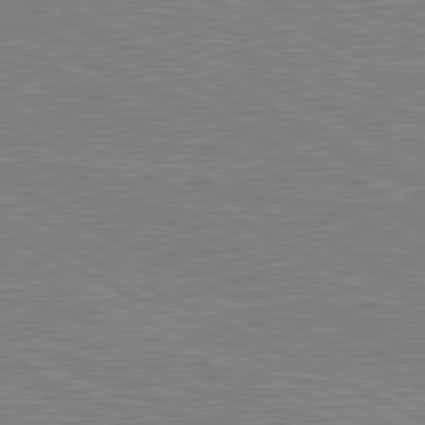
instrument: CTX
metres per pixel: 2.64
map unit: lApd
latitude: 81.0080
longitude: 150.4818
